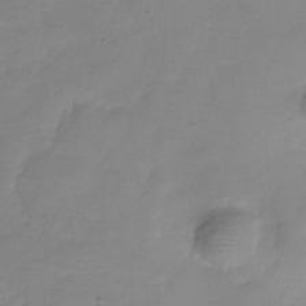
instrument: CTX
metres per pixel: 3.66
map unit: Hve
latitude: -32.5763
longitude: 91.8045
